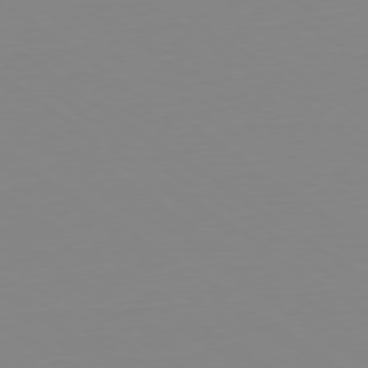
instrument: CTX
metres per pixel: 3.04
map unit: Hpe
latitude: -79.4454
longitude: 14.3307
